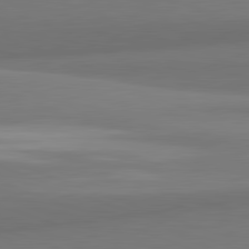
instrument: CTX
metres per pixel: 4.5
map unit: lApd
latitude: 82.1766
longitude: 169.4643
